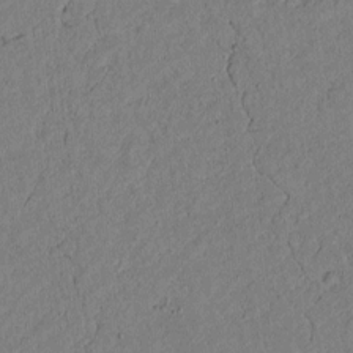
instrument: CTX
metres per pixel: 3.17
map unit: lAvf
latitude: 4.7057
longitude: 167.3510
